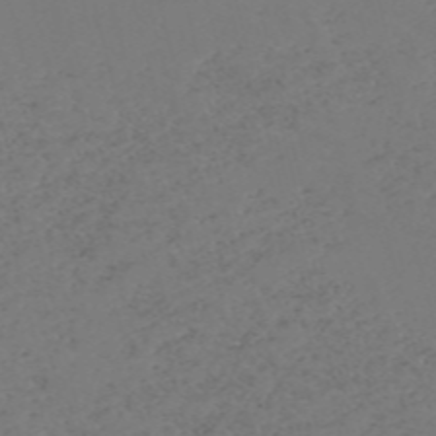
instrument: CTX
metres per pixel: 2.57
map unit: Nve
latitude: -57.4643
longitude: 53.3509
